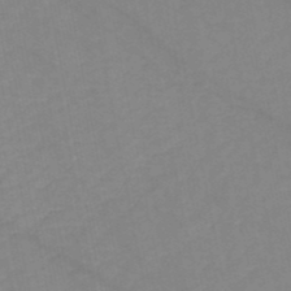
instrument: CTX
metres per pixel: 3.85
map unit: HNb
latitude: -48.4062
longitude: 57.3132
